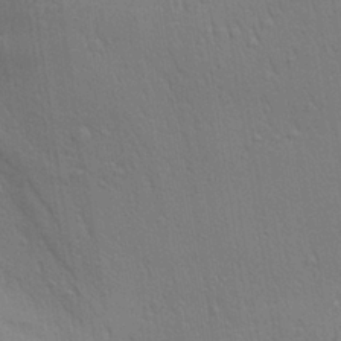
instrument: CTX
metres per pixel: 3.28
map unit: Aa
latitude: 27.6127
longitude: -139.2537
